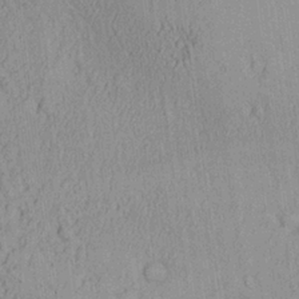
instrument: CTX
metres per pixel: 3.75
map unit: Aa
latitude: 26.9136
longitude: -134.7624
